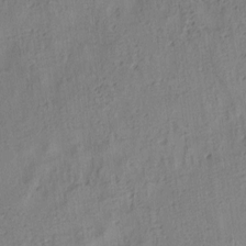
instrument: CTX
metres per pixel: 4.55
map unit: lAa
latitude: 5.4993
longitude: -114.5356
